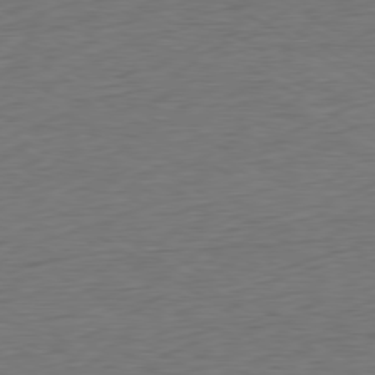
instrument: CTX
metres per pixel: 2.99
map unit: Hpe
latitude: -79.6533
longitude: 11.2187
